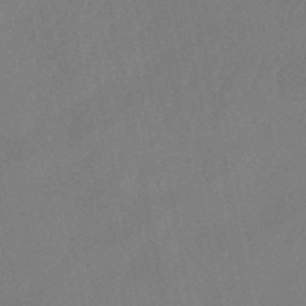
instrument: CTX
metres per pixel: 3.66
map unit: lHb
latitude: -50.2928
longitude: 81.5777
